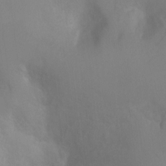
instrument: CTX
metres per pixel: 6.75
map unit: Ht
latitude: -1.1432
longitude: -35.1781
